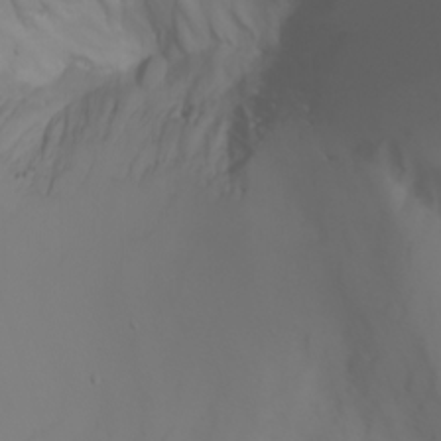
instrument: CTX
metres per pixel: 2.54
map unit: Aa
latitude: -6.5007
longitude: -85.1970
